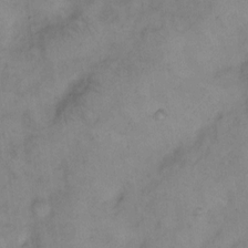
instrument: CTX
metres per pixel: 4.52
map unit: eHh
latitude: 8.1767
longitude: -62.7247
